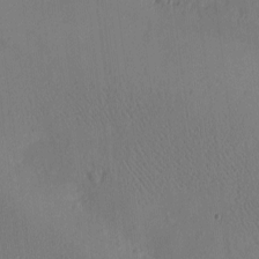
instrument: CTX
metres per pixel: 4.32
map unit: eHh
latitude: -7.8800
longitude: -69.3670
